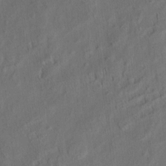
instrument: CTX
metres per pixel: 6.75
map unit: eHh
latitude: 6.3089
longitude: -77.0836
